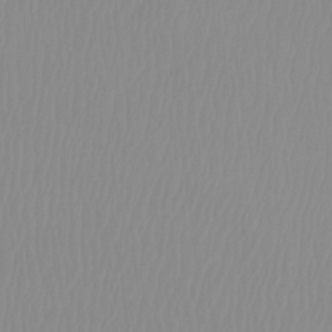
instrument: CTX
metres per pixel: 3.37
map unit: Ht
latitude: -14.5007
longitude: -50.6301
